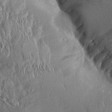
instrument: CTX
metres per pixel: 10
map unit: Aa
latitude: 13.4993
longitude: -143.6883
